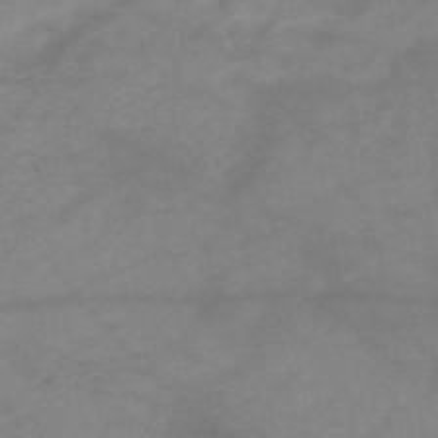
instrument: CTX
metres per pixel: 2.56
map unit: HNb
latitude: -48.5385
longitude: -38.9891
